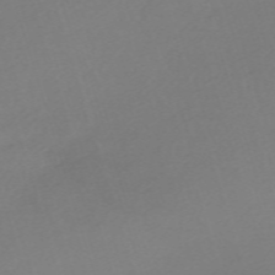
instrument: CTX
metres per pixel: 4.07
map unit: eHh
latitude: -62.1039
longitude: 52.8974
